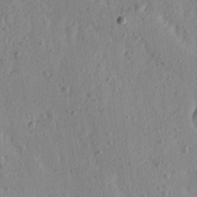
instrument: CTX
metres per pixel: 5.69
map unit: Ave
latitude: 15.8584
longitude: -105.2348
